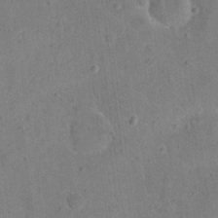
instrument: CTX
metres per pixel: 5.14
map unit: eHh
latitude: 20.6491
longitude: -62.2334
